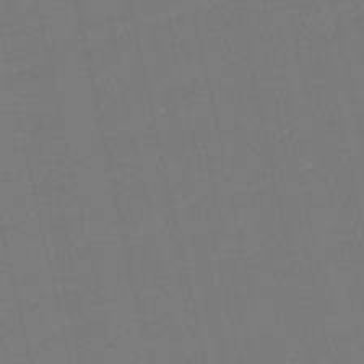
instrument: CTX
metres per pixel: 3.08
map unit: eHb
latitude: -48.3496
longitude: 88.5196
